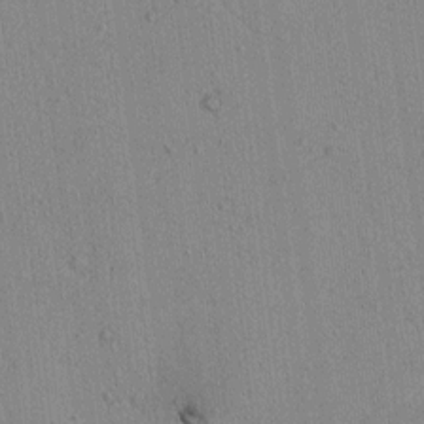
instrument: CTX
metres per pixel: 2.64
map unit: lAvf
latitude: 7.1403
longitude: 167.9556
